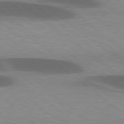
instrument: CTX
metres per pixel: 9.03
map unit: lApd
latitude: 79.0459
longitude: -48.0822
